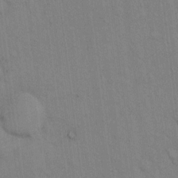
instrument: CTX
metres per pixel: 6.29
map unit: Hto
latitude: 12.6680
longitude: -61.0269
